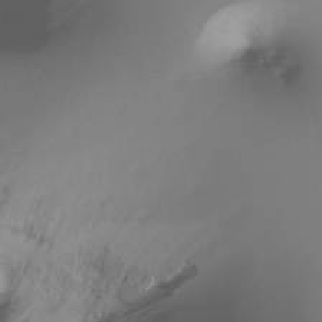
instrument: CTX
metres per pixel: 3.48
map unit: Ht
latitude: -17.0109
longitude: -46.2334
